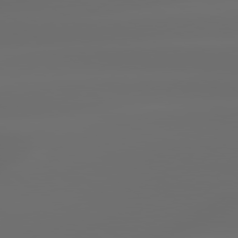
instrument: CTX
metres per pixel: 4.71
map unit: lApd
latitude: 79.6505
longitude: -139.2348
